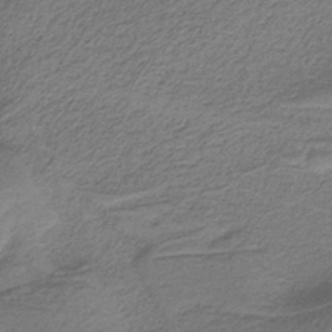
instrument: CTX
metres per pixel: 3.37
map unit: HNb
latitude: -37.1431
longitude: 54.4440
